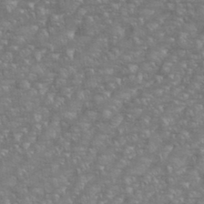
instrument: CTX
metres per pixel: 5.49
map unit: eHh
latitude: 36.0255
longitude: -133.6505
